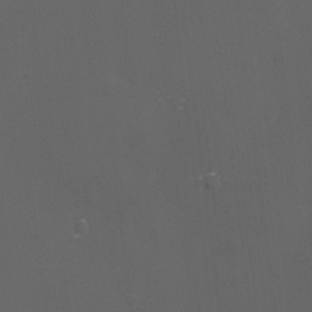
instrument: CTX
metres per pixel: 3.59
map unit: eHh
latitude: -4.7085
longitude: 19.4076
